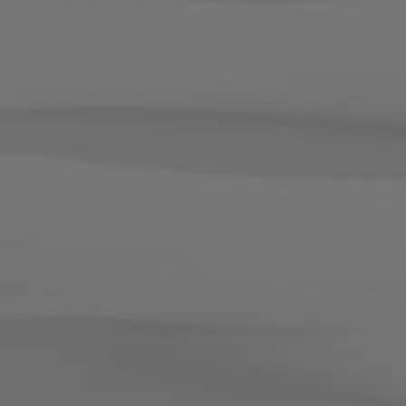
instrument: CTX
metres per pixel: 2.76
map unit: Hpe
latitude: 78.5735
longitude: -135.8205
